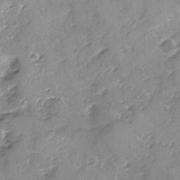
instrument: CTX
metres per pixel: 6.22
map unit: Ave
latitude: -8.7463
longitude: -117.8206
